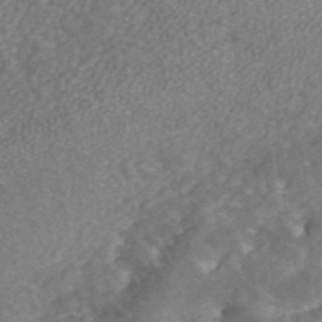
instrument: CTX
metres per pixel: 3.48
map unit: ANa
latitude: 43.6883
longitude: 25.1809
